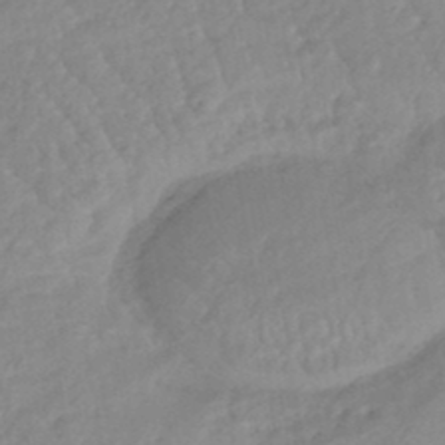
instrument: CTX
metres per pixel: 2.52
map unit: eHb
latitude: -46.0850
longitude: 85.2376
